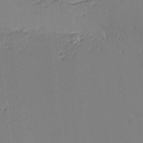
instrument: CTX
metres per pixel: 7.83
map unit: eHh
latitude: -3.8044
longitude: -81.4615
